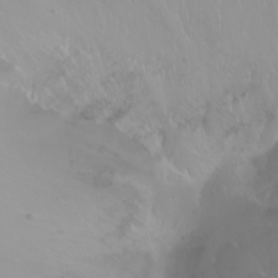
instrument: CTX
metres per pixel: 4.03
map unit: Ht
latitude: -2.4251
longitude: -61.0836
